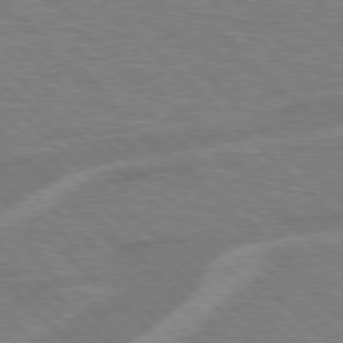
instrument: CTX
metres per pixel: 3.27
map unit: Hpe
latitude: 77.3859
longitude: -151.9906
